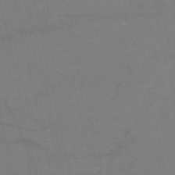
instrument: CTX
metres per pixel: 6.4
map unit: HNb
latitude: -53.0864
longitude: -47.9906
